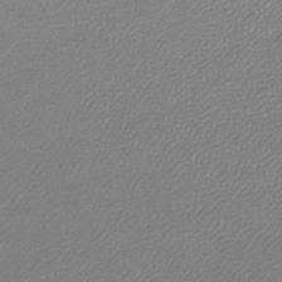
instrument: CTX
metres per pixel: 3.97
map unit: lHb
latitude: -44.1606
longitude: 69.1998
